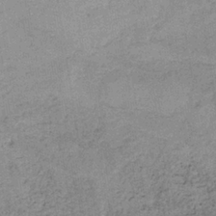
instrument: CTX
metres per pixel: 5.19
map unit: HNb
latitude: -34.5385
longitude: 54.0850
